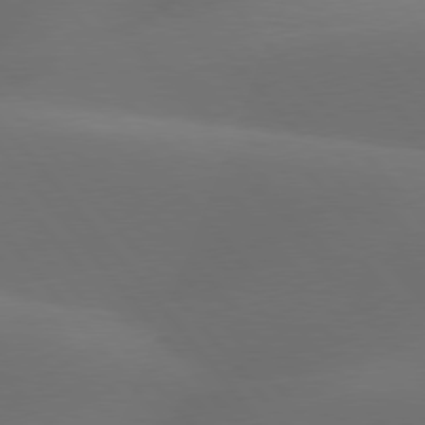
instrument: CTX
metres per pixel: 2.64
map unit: lApd
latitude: 78.0633
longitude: -53.0459
